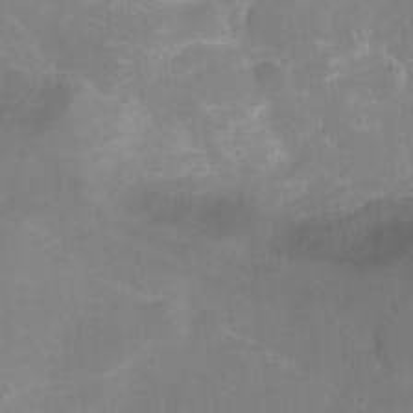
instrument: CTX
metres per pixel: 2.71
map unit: Hto
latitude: 3.1592
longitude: -33.2159
